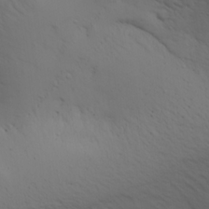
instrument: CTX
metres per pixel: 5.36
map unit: Aa
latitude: 23.2159
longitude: -131.8206
